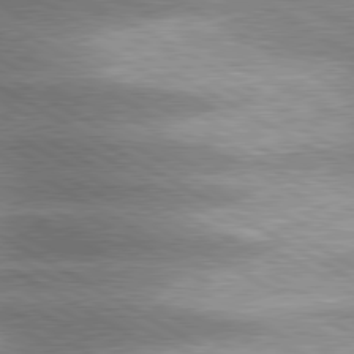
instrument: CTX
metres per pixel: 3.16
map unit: lApd
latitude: 80.2333
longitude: -120.9325
